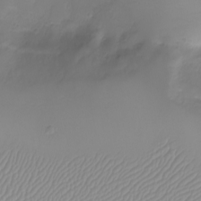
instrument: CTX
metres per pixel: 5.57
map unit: eHh
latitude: -6.4440
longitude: -79.8017
